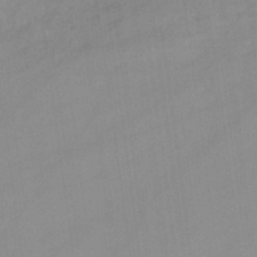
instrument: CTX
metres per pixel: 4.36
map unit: lHb
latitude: -45.0486
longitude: 66.3495
